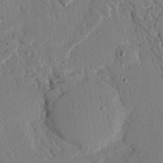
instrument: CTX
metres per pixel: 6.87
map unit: eHh
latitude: 25.2348
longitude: -80.3278
